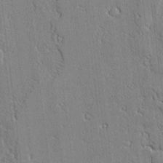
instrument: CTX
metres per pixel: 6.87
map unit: lAvf
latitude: -2.1227
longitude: -109.2159
